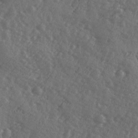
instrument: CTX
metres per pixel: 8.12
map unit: Ave
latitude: -9.5777
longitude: -118.8947
